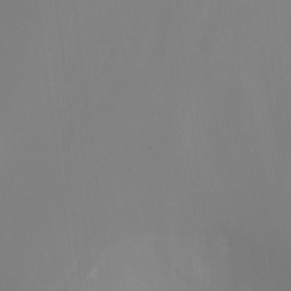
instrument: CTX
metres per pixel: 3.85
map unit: Ht
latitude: -11.9367
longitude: -48.6868
